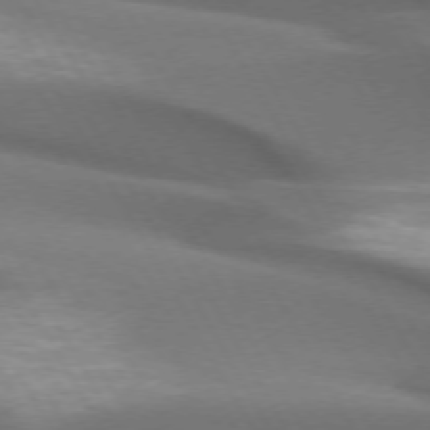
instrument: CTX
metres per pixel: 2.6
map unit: lApd
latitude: 72.9514
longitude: -51.1781
